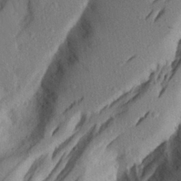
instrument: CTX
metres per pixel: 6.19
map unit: Aa
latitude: 28.0633
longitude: -146.9136
